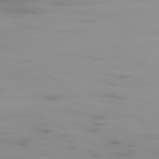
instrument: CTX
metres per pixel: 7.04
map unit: Ap
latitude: -79.1431
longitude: -61.1781
